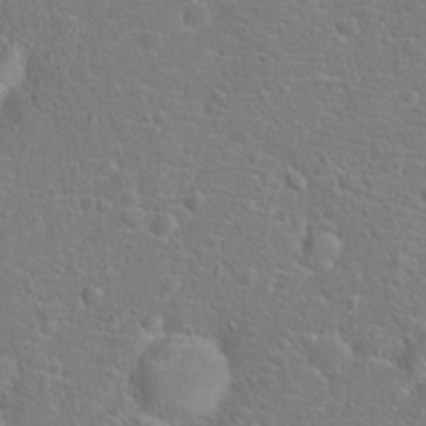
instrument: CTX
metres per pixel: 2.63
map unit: Hto
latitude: 17.2915
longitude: -42.0444
